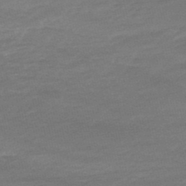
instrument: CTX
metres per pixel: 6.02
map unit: lHb
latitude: -48.1228
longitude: 82.9164
